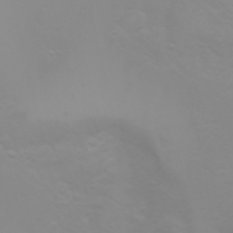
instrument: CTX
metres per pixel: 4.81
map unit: Nhu
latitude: -4.9352
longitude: -79.7639
